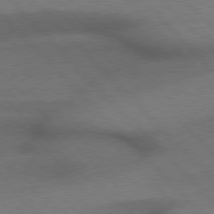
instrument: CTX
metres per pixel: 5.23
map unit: Hpe
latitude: 76.7624
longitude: -156.0822
